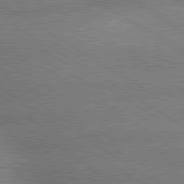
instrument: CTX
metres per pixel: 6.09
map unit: lApd
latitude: 79.6694
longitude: -152.9514
